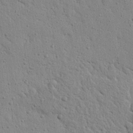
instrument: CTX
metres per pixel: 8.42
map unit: Nhu
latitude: 22.0822
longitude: -76.6868
